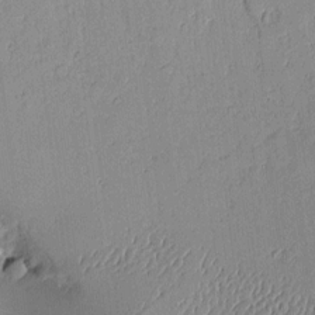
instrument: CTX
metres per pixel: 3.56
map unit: Aa
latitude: 10.6113
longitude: -128.7057
